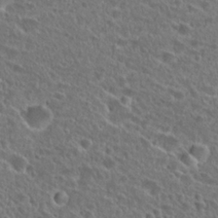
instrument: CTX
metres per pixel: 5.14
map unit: Hto
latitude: 25.8583
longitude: -46.3279
